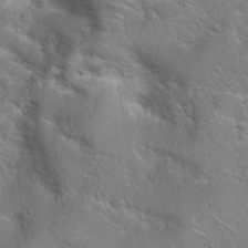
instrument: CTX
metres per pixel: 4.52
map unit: Hto
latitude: 19.4615
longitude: -51.4426
